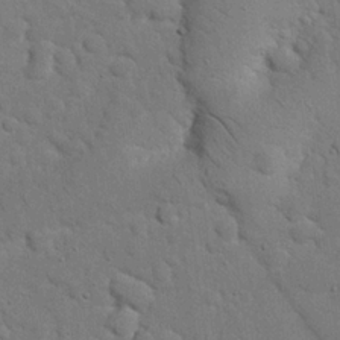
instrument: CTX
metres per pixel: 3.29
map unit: Nhu
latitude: 21.7639
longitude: -76.8380
